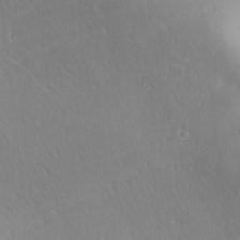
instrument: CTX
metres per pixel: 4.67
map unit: Ave
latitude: 20.7624
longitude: -137.8773
